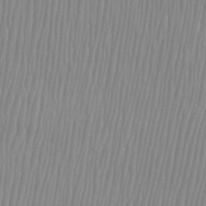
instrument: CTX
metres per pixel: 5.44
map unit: Htu
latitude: -8.3117
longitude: -75.3860
